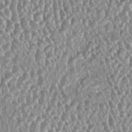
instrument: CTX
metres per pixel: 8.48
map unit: HNhu
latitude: 0.6490
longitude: 0.4629
